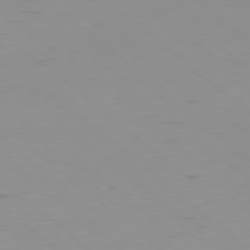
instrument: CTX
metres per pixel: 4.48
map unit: Hpe
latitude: -78.7463
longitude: 12.5007
